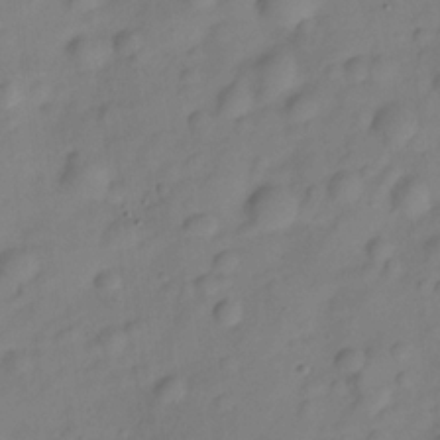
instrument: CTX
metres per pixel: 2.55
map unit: Hve
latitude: -28.2173
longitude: 93.1431
